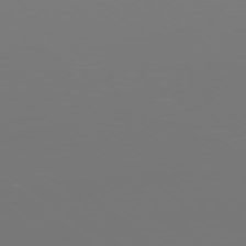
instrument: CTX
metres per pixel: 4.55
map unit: Ap
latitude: -78.7085
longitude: -60.4790
